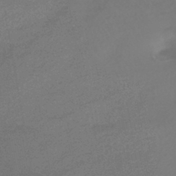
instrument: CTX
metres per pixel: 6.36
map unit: HNhu
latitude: -42.0472
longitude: 93.3510
